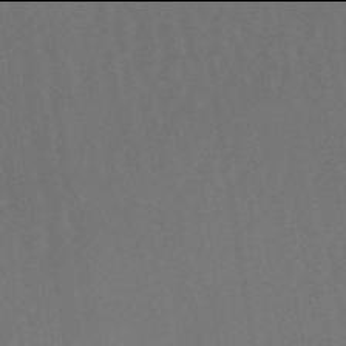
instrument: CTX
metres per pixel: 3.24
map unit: eHb
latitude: -50.0094
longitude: 84.5195
